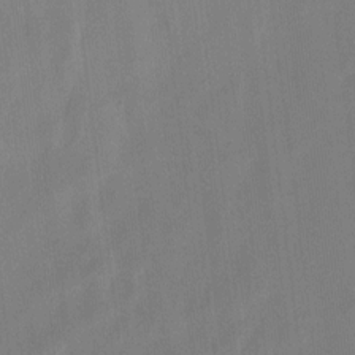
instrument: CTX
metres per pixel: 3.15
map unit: lAvf
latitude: 7.2159
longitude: 165.9367
